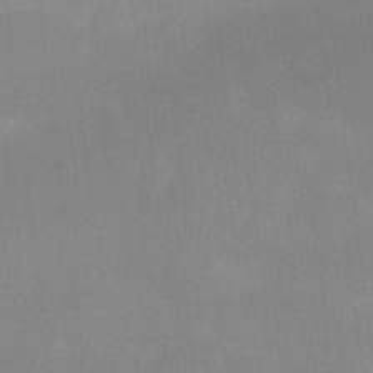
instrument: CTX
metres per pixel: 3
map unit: Ht
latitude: -1.0298
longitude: -20.1200
